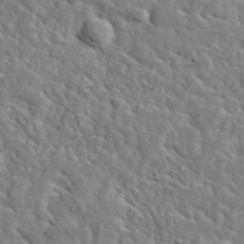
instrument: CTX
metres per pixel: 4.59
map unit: lHvf
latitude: 36.2145
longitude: -86.5734
